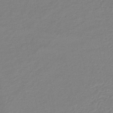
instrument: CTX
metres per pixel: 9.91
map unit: HNb
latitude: -41.0675
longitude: 51.0675
